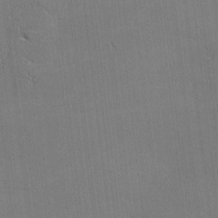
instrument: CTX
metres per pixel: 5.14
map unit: Nhu
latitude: 0.9702
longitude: -78.8191
